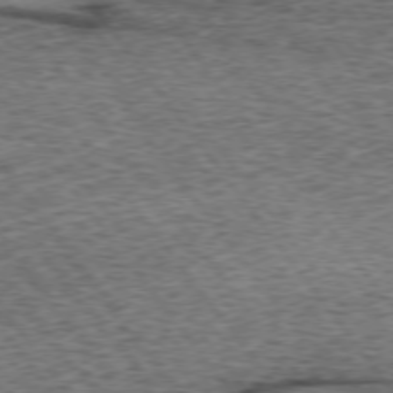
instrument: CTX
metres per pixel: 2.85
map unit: lApd
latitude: 73.5372
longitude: -76.6112
